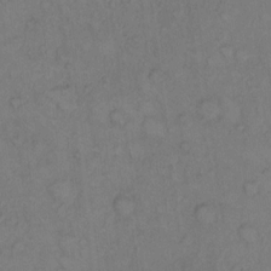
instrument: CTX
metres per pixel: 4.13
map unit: Hto
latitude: 10.4601
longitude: -58.9514
